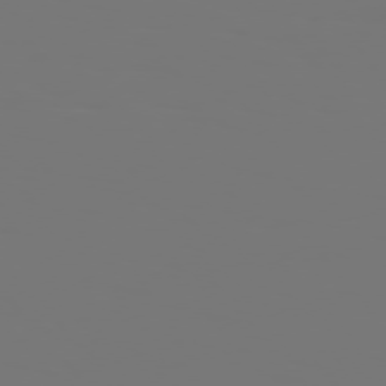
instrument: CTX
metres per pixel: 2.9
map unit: Hpe
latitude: 76.0633
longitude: -139.9339
